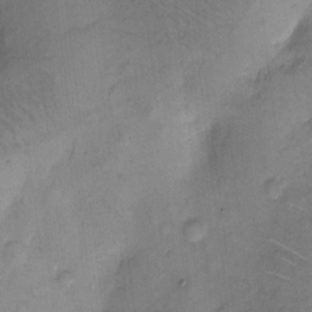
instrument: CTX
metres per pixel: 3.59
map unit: Hto
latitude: 6.7624
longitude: -62.4223
